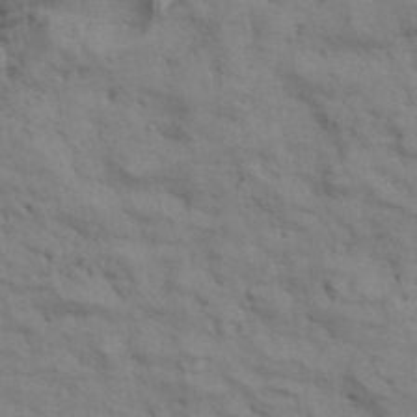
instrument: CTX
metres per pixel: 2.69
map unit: Aa
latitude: 33.2537
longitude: -136.1578
